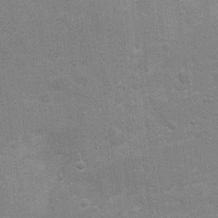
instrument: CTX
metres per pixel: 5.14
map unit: Nhu
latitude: 4.7246
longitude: -25.3481
